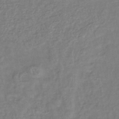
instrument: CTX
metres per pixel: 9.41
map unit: lHb
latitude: -40.6140
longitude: 61.6155
